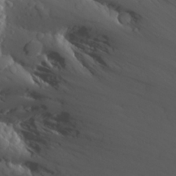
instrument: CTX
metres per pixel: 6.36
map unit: Aa
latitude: 26.7624
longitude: -144.8569
